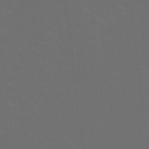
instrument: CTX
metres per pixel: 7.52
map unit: HNhu
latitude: 1.1403
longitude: -2.7624
